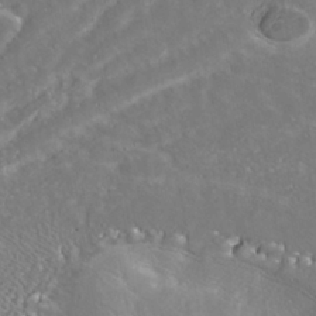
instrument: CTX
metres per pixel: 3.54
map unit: Nhe
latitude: -39.0109
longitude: -117.4615
